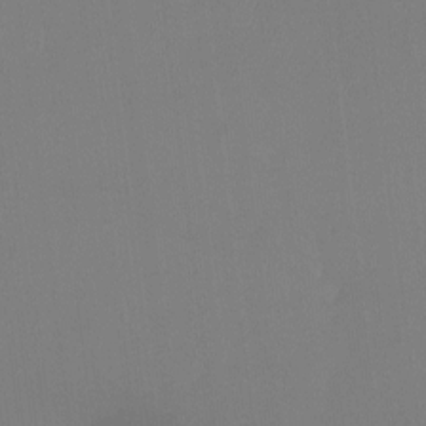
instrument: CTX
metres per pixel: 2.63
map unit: Ht
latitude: -14.5763
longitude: -52.5924
